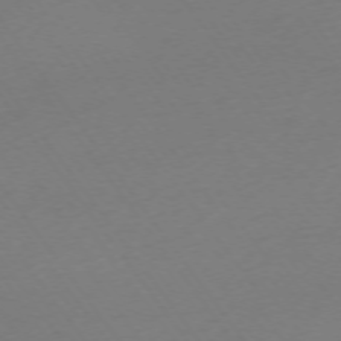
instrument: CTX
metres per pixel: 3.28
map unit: Ap
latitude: -74.3118
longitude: -72.4034
